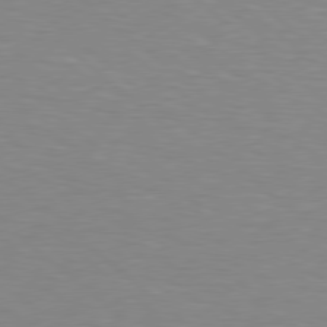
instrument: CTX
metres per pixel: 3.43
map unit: Hpe
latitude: 78.4223
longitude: -150.8380
